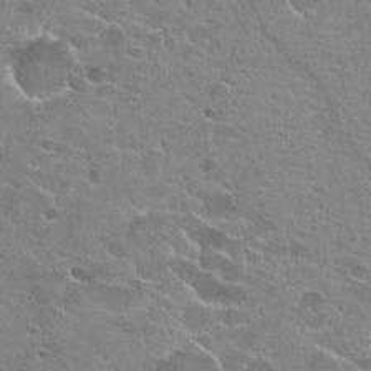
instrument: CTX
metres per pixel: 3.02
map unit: Hto
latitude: 23.2159
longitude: -42.6491
